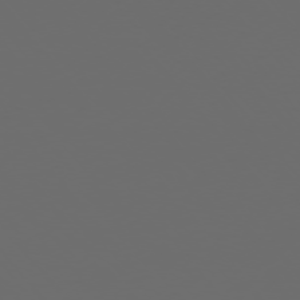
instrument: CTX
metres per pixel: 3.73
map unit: Ap
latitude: -76.3117
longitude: -74.6868
